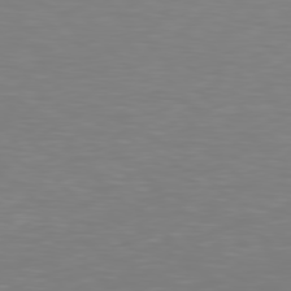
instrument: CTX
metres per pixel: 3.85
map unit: Hpe
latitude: 78.4034
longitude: -167.0458
